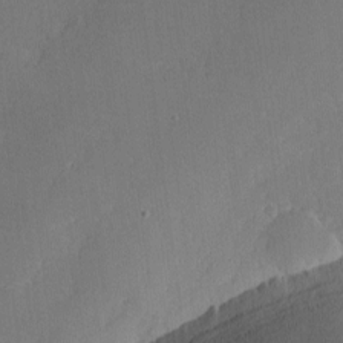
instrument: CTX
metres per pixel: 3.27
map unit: lHvf
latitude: -9.8422
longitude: -100.4412
